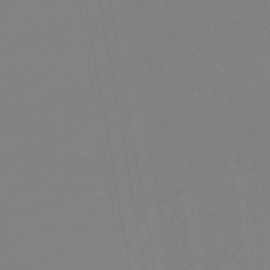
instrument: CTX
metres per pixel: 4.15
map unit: lHb
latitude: -44.9164
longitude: 73.8233
